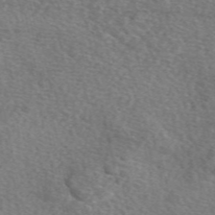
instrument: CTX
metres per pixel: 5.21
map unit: eAb
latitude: 49.6883
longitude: 113.4643
